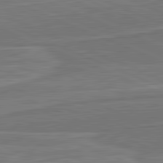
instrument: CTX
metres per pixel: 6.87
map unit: lApd
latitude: 82.2522
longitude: 142.2928
